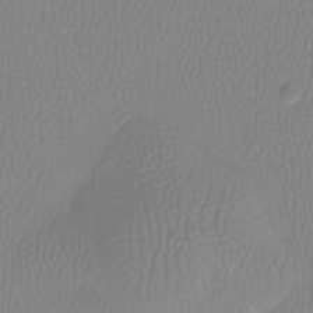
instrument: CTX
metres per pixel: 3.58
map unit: Htu
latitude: -13.3888
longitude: -47.2159
